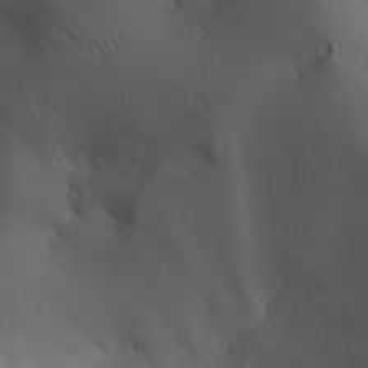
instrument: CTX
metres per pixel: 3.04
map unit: Aa
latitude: 24.8002
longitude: -126.9325
